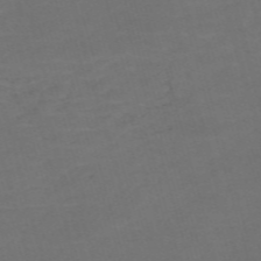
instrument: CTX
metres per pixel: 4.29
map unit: Nve
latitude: -59.6532
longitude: 58.5384
